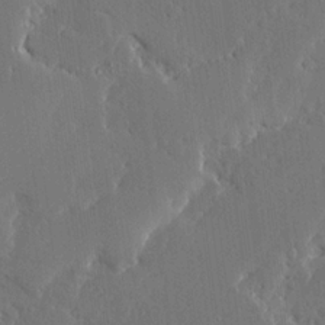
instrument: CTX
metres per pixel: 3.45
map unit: Ave
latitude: 15.8962
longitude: -139.9339
